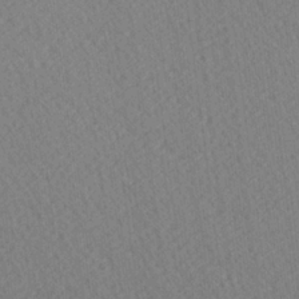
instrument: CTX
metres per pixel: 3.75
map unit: Ave
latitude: 20.8002
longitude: -139.1592
